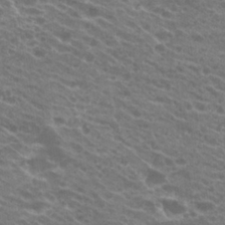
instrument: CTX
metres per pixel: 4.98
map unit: Hto
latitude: 23.8961
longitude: -40.5167
